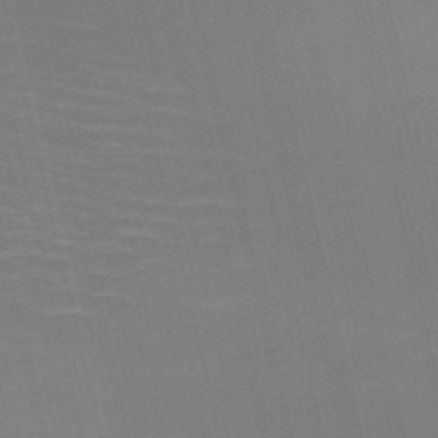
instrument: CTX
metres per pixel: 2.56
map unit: HNb
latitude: -51.2187
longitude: -45.1970
